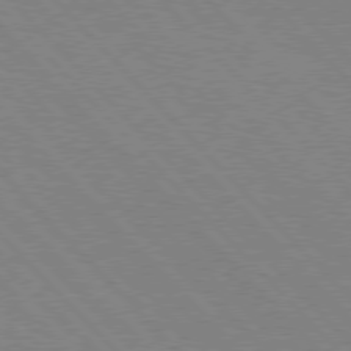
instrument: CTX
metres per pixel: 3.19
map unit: Hpe
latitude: 76.7246
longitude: -126.6113
